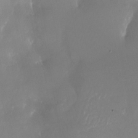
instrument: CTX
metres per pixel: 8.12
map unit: Nhu
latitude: -23.7667
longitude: -73.1970
